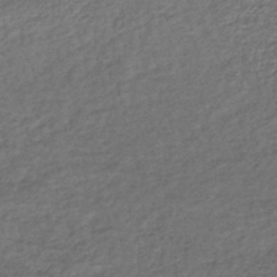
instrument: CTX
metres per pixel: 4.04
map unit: lHb
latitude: -40.8975
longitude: 70.8975
